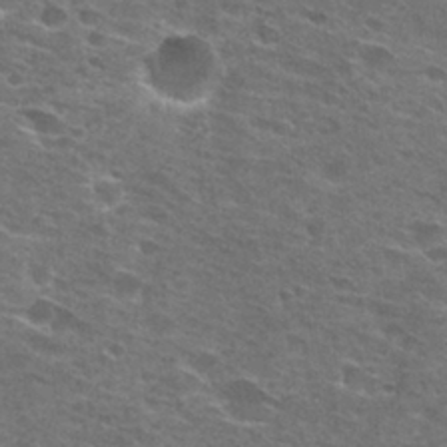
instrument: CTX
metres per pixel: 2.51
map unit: Hto
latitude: 28.0444
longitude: -47.5749
